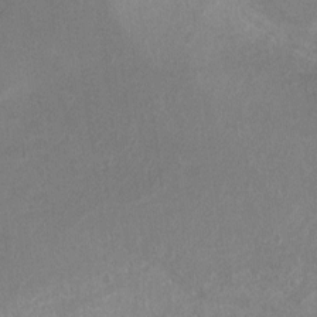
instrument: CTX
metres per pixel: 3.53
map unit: Ht
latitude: 1.1025
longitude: -32.3089
